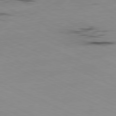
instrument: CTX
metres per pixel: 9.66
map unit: Ap
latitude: -80.9731
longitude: -93.5938
